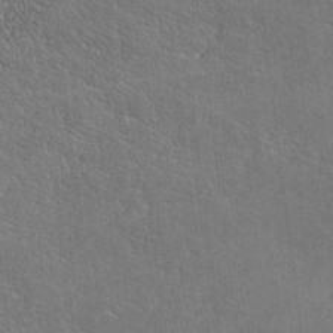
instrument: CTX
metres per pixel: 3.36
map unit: lHvf
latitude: -8.4629
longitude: -100.8947
